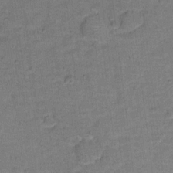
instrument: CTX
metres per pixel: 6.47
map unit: Hto
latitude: 12.1956
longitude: -37.5371
